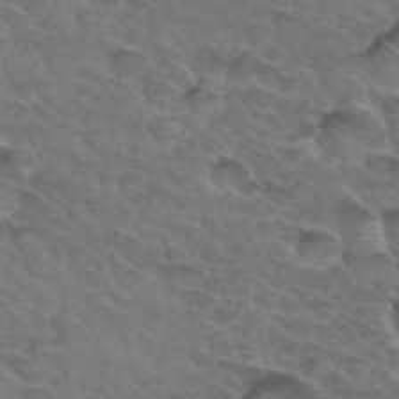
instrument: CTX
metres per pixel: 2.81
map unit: Hto
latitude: 32.1767
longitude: -45.7638
